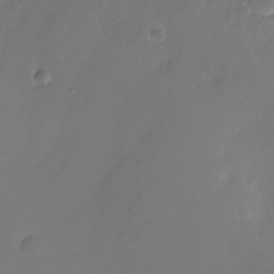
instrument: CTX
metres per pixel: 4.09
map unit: Nhu
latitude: -26.0849
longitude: -71.6316
